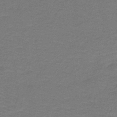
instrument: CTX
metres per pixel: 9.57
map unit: lHb
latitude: -41.8233
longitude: 53.8611
